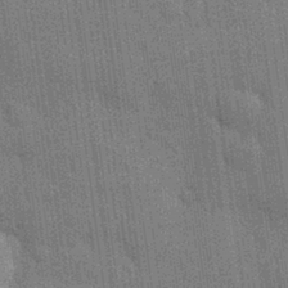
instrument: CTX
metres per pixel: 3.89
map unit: Nhu
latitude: 28.1955
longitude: -67.9339
